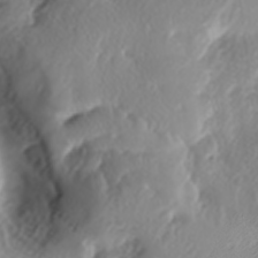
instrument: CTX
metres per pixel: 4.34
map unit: lAa
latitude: -6.3684
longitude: -123.8772
